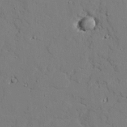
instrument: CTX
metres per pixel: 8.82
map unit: lAvf
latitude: 25.5749
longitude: -110.4223
